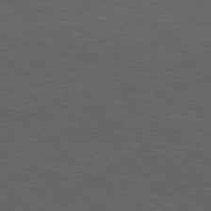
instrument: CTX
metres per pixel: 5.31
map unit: Hpe
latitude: 78.1767
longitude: -153.6883
